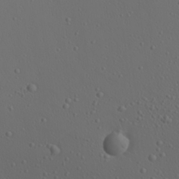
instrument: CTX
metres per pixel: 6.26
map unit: Aa
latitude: 23.1025
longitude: -138.0822
